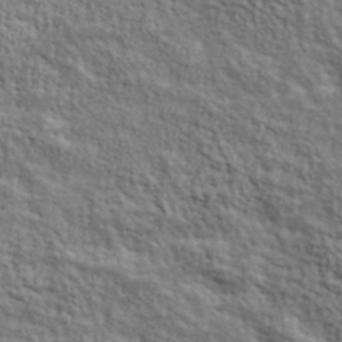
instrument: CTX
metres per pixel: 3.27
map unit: lHvf
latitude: 39.5749
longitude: -88.9703
